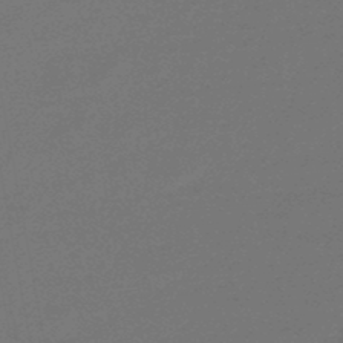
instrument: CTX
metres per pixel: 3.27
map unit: eHb
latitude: -47.5588
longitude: 82.5007
